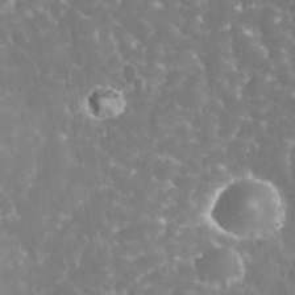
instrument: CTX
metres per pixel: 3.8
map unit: eHh
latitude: 33.8583
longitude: -63.5560
